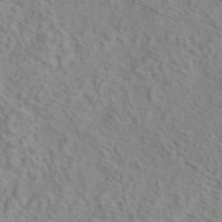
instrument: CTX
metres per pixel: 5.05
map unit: eAb
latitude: 41.9906
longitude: 105.0675
